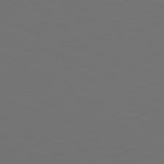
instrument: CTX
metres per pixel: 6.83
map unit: Hpe
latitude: 78.9325
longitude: 176.3495
